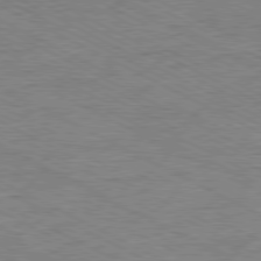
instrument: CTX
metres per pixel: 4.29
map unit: Ap
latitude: -80.9542
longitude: -76.4034
